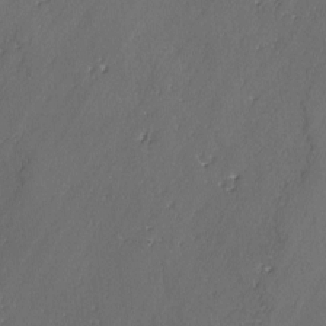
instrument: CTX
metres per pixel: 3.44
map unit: lAvf
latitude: -2.8785
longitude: -106.4034
